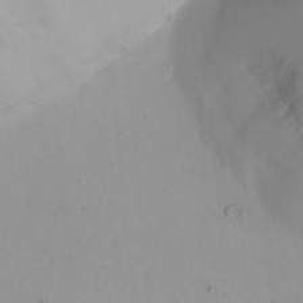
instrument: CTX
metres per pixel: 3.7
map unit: Nhu
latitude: -4.8408
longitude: -83.0458
